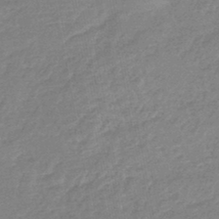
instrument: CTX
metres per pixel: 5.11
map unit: eHb
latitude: -45.6722
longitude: 82.2928
